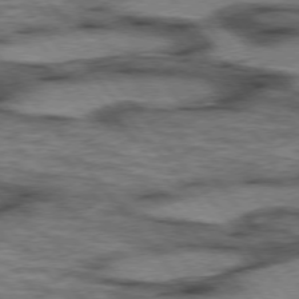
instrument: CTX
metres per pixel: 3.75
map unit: lApd
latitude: 75.5560
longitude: -48.6679
